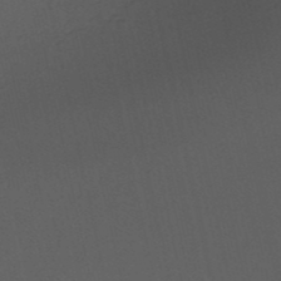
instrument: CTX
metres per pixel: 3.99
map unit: HNb
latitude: -51.6911
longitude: -39.2537
